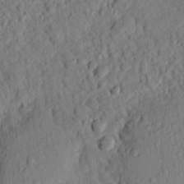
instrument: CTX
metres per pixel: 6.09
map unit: eHh
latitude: 25.0080
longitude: -79.9150
